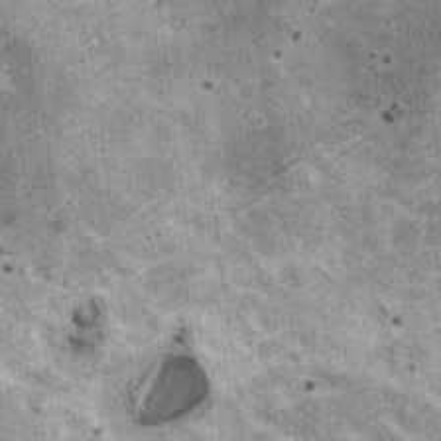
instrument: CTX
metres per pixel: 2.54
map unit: HNhu
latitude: 3.6505
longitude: 4.2739
